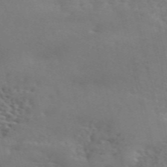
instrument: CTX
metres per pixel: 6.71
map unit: ANa
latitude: 50.2144
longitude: -81.8205
